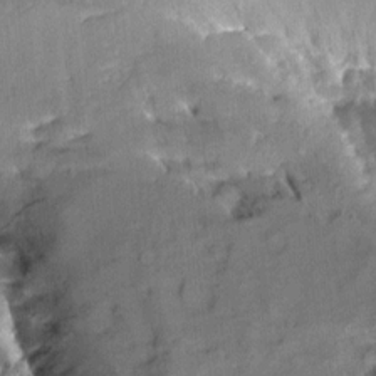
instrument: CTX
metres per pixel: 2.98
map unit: Aa
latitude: 9.4804
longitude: -141.2914
